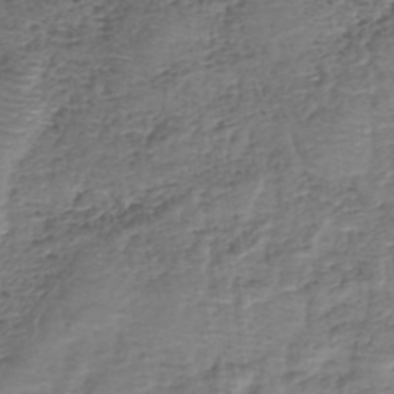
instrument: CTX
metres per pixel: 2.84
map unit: eHh
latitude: -39.7667
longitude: -29.1781
